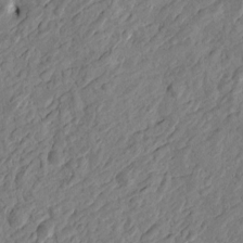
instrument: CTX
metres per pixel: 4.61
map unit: Htu
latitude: -3.5588
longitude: -176.0822
